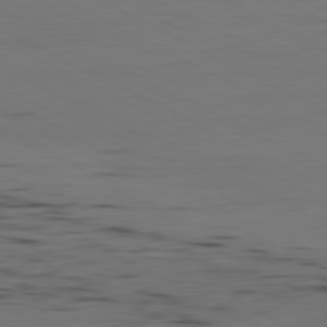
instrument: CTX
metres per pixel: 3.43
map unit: Ap
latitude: -80.8597
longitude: -95.0459
